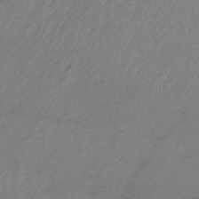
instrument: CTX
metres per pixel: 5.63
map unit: lHb
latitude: -36.4629
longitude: 71.5021
